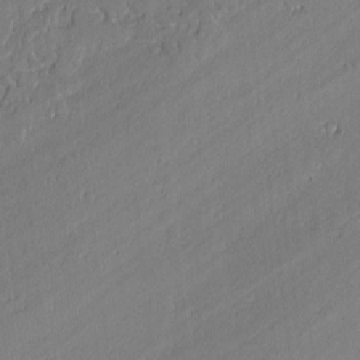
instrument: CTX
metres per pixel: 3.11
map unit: lAvf
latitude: -0.5385
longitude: -106.7246
